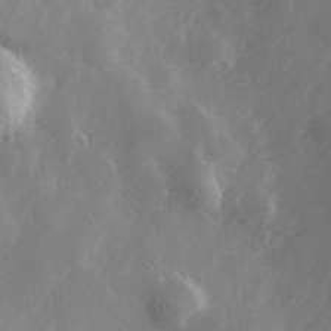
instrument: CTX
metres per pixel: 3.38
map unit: Hve
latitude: 33.1592
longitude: 149.5966
